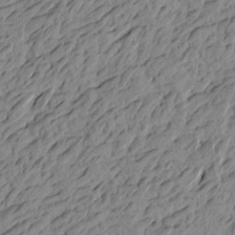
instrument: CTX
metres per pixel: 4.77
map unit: Htu
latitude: -4.2172
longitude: -176.0444
